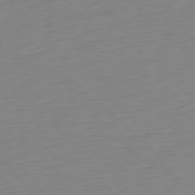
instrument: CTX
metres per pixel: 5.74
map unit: Ap
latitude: -77.8233
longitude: -78.1389
